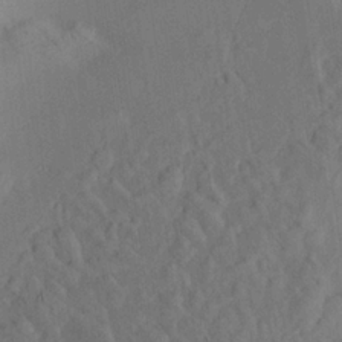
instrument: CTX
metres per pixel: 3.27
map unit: Aa
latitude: 20.1200
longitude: -141.2537
